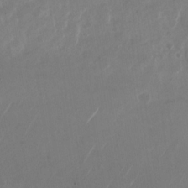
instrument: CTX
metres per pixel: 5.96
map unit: Nhu
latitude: -28.2740
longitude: -70.4979
